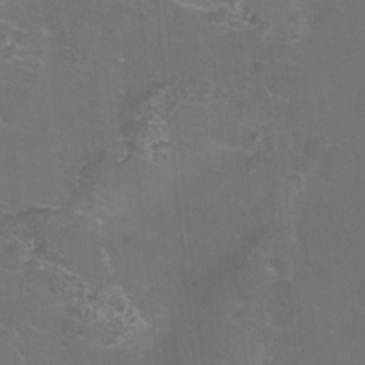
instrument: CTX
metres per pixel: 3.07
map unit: eHh
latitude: -11.7667
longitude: -60.7435
